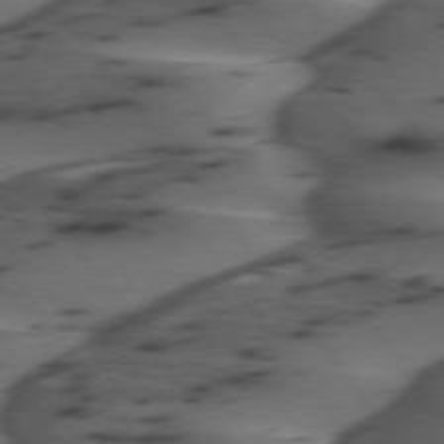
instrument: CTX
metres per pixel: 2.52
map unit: lApd
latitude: 75.1403
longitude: -70.6679
